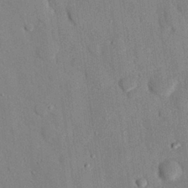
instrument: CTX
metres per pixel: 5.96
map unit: eHh
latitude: 27.1025
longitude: -79.3671
